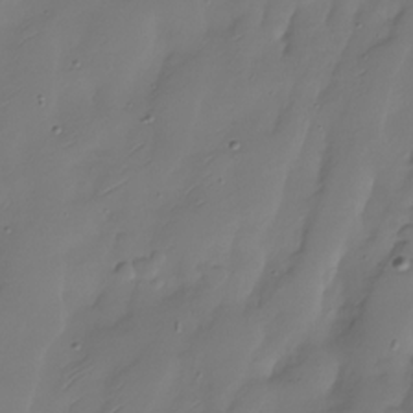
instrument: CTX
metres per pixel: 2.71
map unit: Nhu
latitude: -28.6707
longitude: -59.8017
